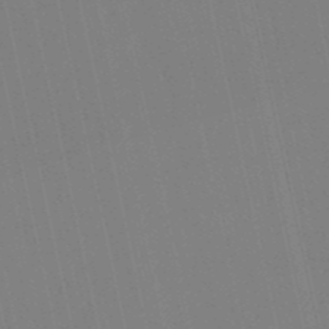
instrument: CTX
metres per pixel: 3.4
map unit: eHb
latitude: -50.4818
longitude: 76.9920
